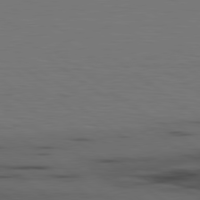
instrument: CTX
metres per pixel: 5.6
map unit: lApd
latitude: 79.6883
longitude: 162.6329
